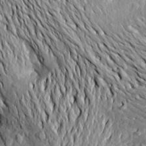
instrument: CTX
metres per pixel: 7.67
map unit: Aa
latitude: 19.8772
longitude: -149.8017
